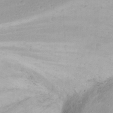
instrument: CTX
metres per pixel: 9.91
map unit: Nhu
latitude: 23.1781
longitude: -66.6301
